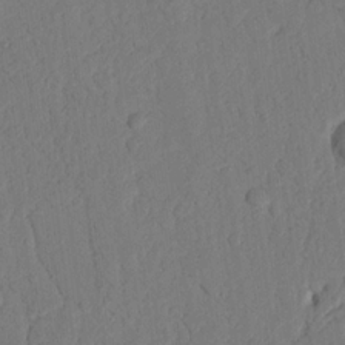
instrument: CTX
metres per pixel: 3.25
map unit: Nhu
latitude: 19.5938
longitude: -76.7435
